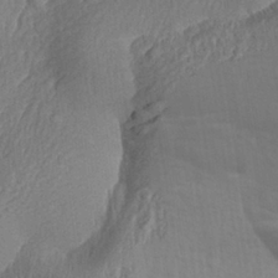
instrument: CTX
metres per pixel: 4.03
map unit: Aa
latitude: 29.5371
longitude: -135.2726
